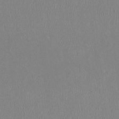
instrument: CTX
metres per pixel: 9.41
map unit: HNhu
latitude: -0.9731
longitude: -1.8394
